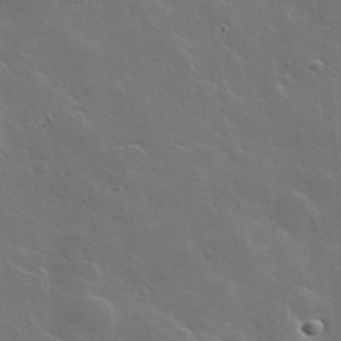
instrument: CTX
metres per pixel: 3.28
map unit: lHvf
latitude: 35.8772
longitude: -91.3671
